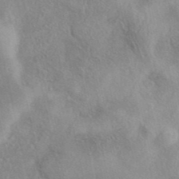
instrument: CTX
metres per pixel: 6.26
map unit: eAb
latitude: 40.0633
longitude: 109.3132
